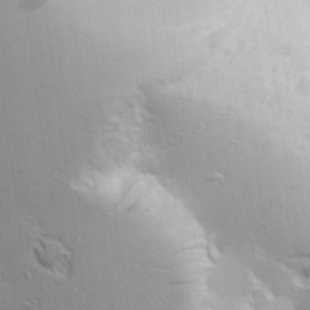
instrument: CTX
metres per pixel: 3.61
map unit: Aa
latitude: 17.4049
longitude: -126.0822
